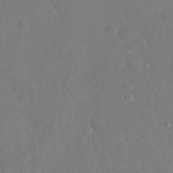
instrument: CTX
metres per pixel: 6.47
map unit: eHh
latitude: 22.0444
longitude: -62.3845
